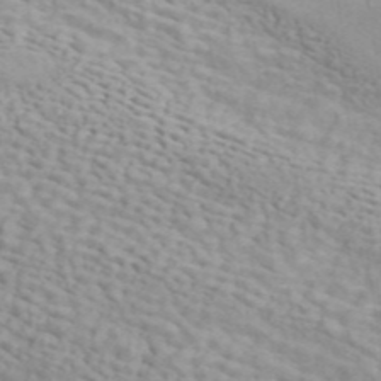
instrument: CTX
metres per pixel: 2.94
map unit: ANa
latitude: 45.9150
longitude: 26.6140
